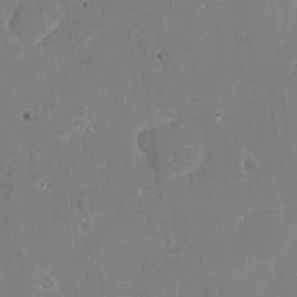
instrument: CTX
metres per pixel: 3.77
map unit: Nve
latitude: -17.3132
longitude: -59.6316
